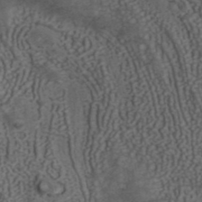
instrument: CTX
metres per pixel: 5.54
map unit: ANa
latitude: 42.0255
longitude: 34.6896
